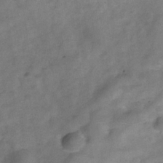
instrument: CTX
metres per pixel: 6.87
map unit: Hve
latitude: -32.8219
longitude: 89.7666
